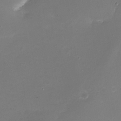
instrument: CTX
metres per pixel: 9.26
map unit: eHh
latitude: -5.7477
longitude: -78.1956
